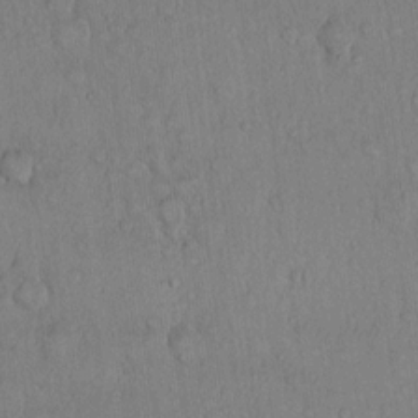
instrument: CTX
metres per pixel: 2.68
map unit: Hto
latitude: 10.6302
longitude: -58.0633
